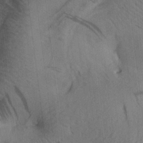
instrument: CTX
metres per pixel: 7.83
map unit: lAa
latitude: 19.0080
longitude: -139.3482
